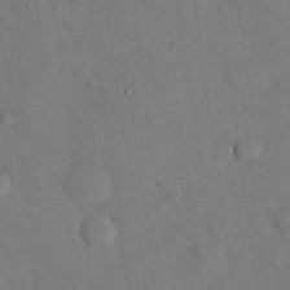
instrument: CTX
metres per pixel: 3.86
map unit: eHh
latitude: 27.4993
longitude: -80.4412
